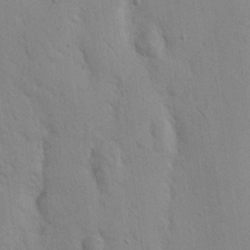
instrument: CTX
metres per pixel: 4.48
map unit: Nhu
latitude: 16.8947
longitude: -78.2145
